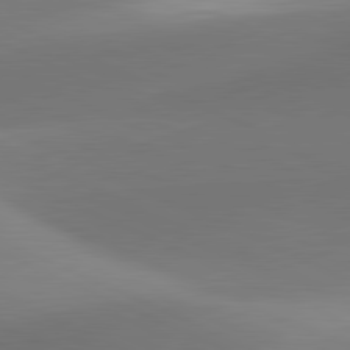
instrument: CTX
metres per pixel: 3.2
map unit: lApd
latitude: 81.3671
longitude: 130.8408
